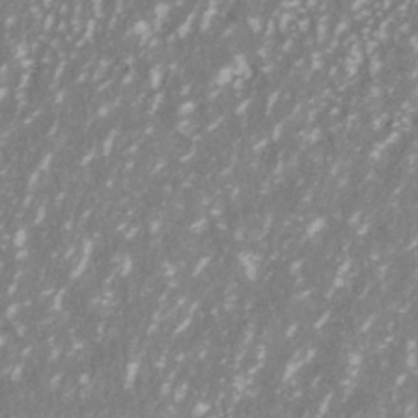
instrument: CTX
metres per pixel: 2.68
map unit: ANa
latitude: -40.5385
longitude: 102.5196
